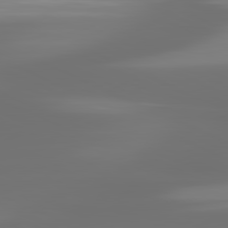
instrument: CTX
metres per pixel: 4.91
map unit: lApd
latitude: 81.3671
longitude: -137.2726
